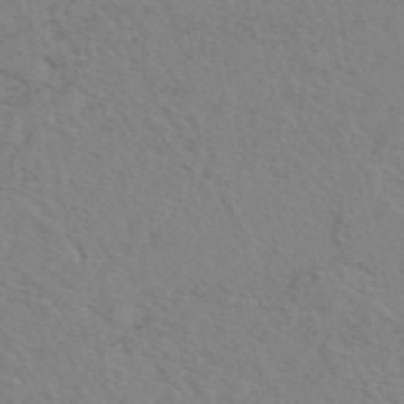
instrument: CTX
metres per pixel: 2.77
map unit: eAb
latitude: 45.2915
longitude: 112.8786
